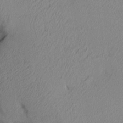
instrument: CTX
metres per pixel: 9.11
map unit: lAa
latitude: 2.8758
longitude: -115.5371
